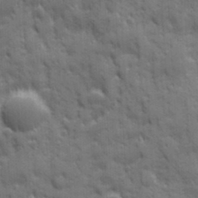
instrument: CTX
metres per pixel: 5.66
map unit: Ave
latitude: 19.8583
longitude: -133.2915
